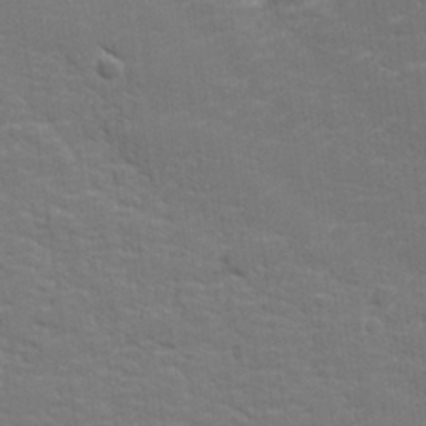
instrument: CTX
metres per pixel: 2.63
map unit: lHvf
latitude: 25.4804
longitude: 142.0472
